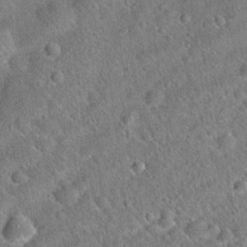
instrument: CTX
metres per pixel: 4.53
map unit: Hto
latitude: 20.1389
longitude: -52.8947
